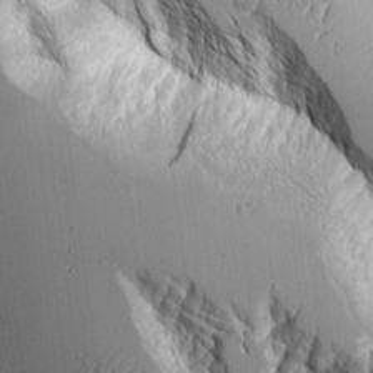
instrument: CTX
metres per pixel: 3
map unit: Aa
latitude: 8.6491
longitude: -129.5560
